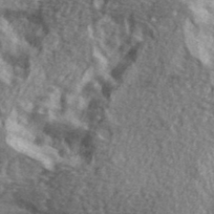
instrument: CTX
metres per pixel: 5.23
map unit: ANa
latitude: 40.3467
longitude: -90.0633
